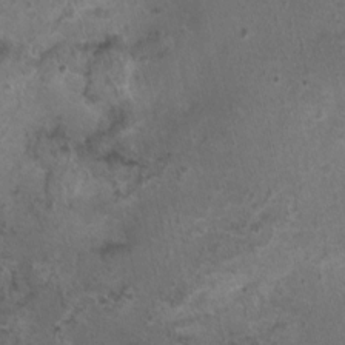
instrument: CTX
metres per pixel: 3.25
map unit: Nhu
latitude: 0.9513
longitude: -15.8584
